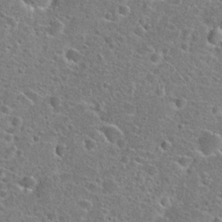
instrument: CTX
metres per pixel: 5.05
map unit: Hto
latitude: 24.1199
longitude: -46.6491
